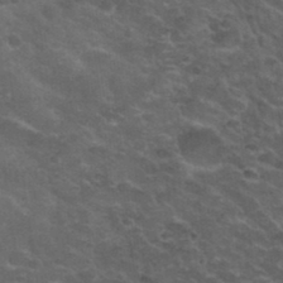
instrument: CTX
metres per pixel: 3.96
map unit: Hto
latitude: 33.5938
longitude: -50.3278
